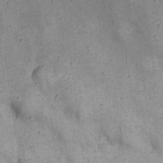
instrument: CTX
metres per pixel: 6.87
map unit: Nhu
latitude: 22.3656
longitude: -67.5182
